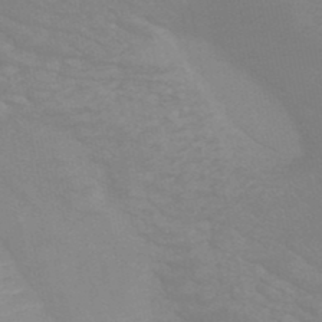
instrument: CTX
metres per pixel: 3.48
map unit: HNb
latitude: -48.9731
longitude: -49.9717
